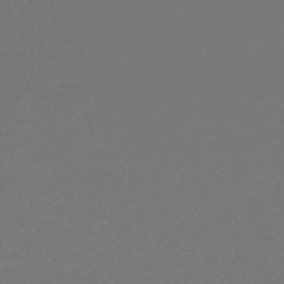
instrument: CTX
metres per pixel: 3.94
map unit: lHb
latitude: -45.4454
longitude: 72.0283
